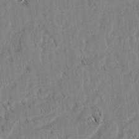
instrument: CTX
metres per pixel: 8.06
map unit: lAvf
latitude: 2.1200
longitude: -105.7639
